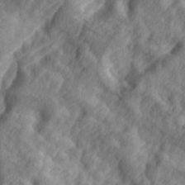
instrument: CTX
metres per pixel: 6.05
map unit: lAa
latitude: -5.0675
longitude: -123.3104
